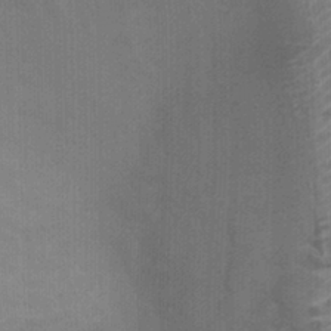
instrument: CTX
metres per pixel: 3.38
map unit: Ht
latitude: -0.1606
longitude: -17.1781
